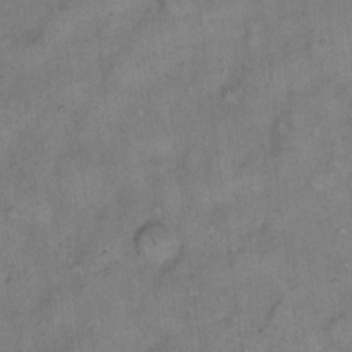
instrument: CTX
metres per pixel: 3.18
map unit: eHh
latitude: 13.6505
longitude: -65.2726
